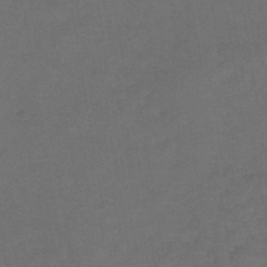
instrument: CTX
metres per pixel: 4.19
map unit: HNb
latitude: -44.0472
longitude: -39.1970
